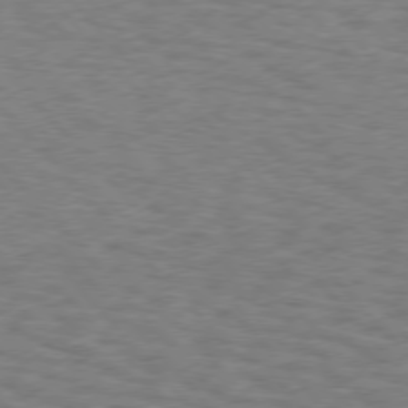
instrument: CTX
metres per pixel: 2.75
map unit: Hpe
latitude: 75.7261
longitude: -136.3090
